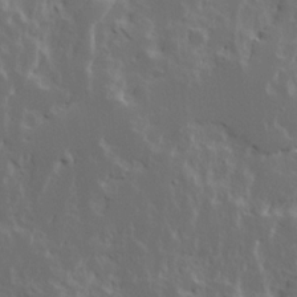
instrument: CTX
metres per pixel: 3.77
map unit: Ave
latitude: 15.2726
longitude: -137.7450
